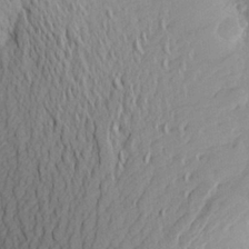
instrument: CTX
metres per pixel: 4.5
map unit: Aa
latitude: 25.4615
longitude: -145.9150
